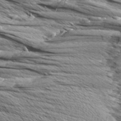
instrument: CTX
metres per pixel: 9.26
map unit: Aa
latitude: 8.7057
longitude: -138.1200
